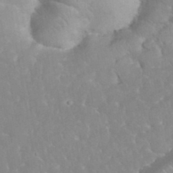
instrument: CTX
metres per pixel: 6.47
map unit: eHh
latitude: 35.0836
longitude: -63.8584
